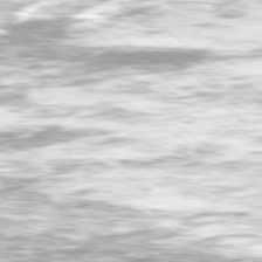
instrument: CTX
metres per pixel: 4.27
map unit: Ap
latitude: -79.7288
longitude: -66.9135
